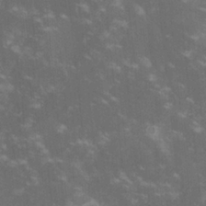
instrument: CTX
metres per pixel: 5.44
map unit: lHvf
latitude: -14.2551
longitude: -101.5371
